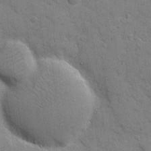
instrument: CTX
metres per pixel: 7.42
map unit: eHh
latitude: 8.5357
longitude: -66.7057
